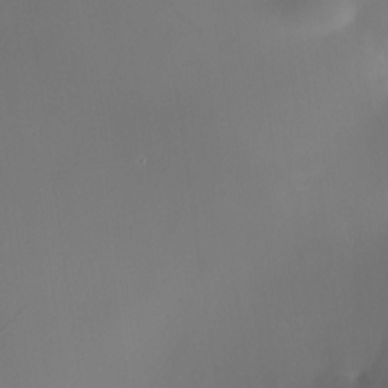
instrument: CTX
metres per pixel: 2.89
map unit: HNhu
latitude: 8.4790
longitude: 8.5763
